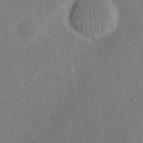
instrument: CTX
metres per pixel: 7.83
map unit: eHh
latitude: 23.8961
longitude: -68.8569
